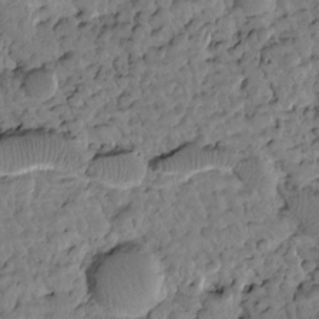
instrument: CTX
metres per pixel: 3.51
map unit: Htu
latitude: 1.7071
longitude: 177.3321
